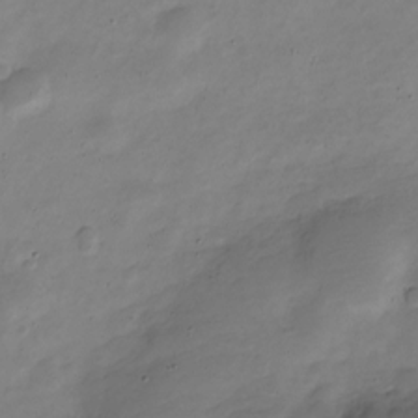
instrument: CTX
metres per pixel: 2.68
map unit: Nve
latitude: -22.3118
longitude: 105.2187
